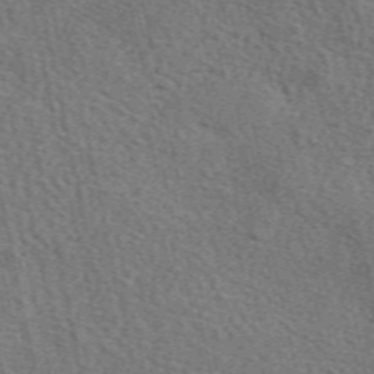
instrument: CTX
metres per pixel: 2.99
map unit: eAb
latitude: 51.1970
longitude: 113.9745
